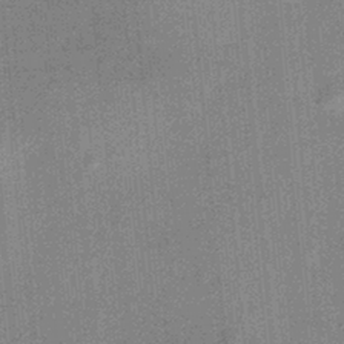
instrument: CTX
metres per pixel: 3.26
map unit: HNhu
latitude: 11.9339
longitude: 10.5763
